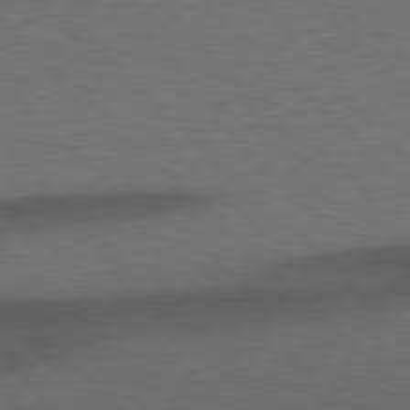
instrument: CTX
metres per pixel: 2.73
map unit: Hpe
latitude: 77.4993
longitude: -153.1403
